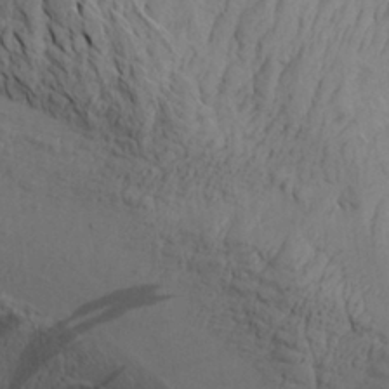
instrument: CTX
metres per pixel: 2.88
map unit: Aa
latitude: 27.5749
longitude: -132.2145
